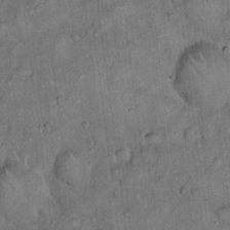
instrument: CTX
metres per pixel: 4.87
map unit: eHh
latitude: 19.2915
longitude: -60.5545
